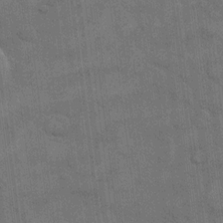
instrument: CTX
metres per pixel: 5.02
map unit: eHh
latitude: 13.3860
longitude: -65.3482
